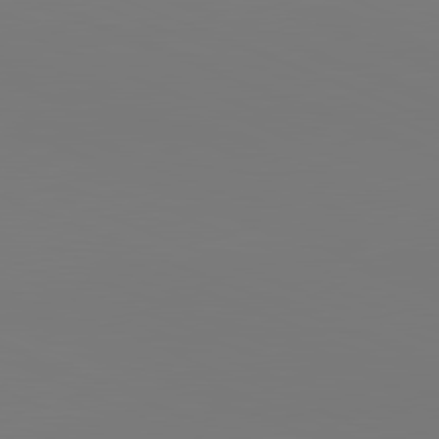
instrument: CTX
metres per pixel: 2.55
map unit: lApd
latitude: 81.8961
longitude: 146.8975
